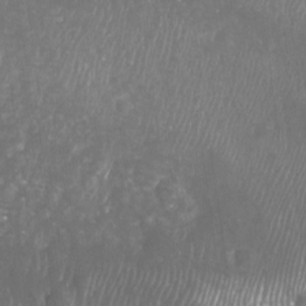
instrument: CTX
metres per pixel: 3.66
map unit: Nhu
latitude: -29.1620
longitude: -64.0822
